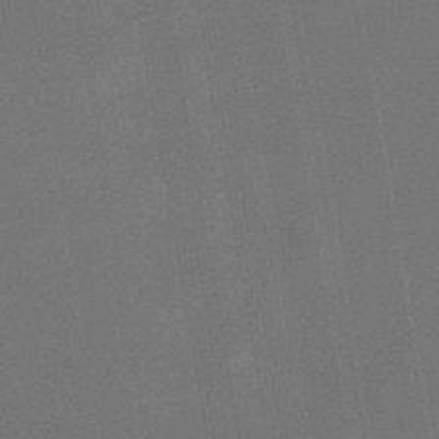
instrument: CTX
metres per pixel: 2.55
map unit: lHb
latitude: -48.6141
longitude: 71.1053
